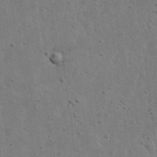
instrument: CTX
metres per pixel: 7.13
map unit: eHh
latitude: 22.0633
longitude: -68.5735
